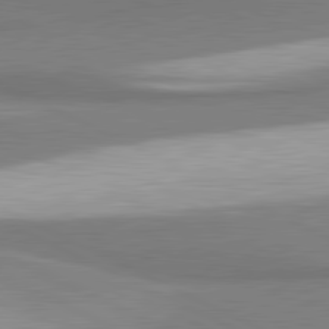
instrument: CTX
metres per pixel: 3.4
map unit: lApd
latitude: 81.4615
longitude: 167.5777
